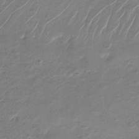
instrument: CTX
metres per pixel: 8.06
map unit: Nhu
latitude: -27.8800
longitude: -67.8205
